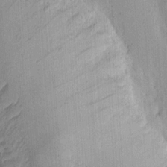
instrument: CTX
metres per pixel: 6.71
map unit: Ht
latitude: 12.2334
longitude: -74.1956
